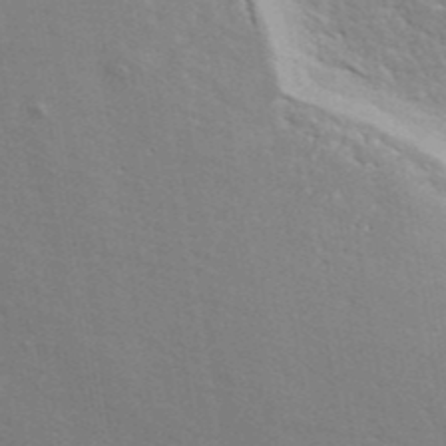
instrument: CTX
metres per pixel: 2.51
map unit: ANa
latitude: 41.4048
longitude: 29.4643
